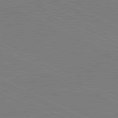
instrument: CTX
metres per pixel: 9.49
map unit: lApd
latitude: 81.1592
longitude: 150.1228
